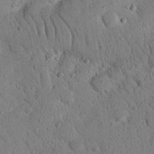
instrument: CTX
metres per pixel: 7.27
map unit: Nhu
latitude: 22.1011
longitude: -76.1955
